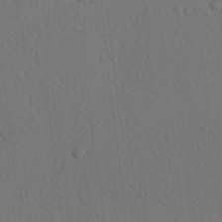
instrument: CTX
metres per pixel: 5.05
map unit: lAvf
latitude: -9.0108
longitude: -120.7813
